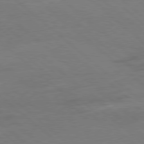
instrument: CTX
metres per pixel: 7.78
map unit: Ap
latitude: -80.1984
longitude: -54.4790
